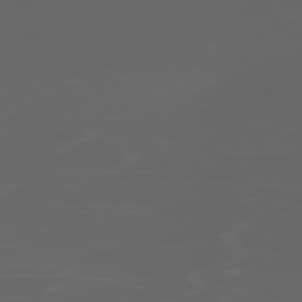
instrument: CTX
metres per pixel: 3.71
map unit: Ap
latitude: -80.0850
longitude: -71.8961
